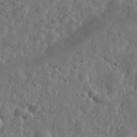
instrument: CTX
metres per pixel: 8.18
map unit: eHh
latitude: 34.3656
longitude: -78.2334
